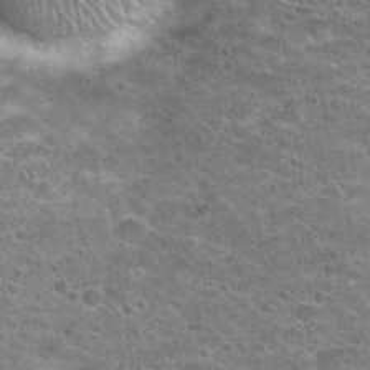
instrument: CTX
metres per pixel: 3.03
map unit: Hto
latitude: 21.3104
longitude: -48.8758
